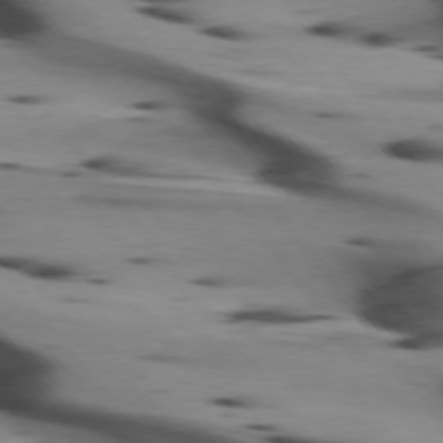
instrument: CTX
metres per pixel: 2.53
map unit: lApd
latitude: 75.1403
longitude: -65.4426
